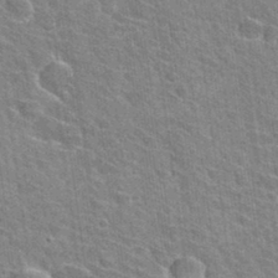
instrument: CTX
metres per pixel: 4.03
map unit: Hto
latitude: 31.1781
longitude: -44.4979
